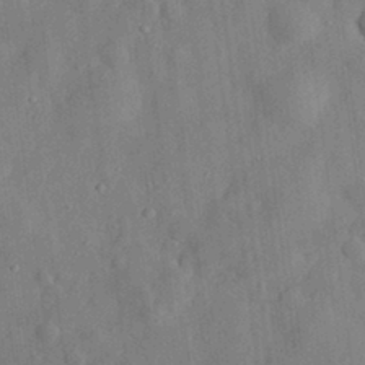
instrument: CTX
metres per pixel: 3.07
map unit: eHh
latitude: 29.6505
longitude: -76.9136
